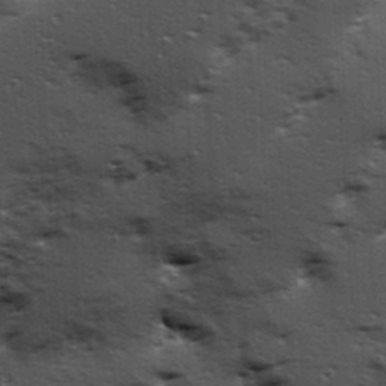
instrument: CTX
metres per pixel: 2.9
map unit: Hve
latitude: 24.4034
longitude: -96.4223
